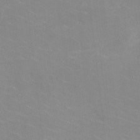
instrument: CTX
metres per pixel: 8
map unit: HNhu
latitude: -1.8612
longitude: -2.9891
